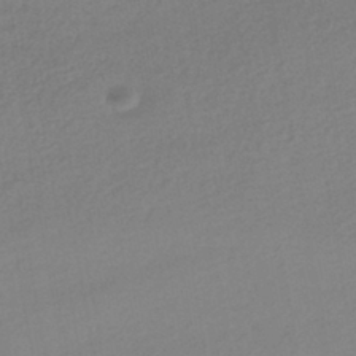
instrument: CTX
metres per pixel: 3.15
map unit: HNhu
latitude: -42.0283
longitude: 95.3509
